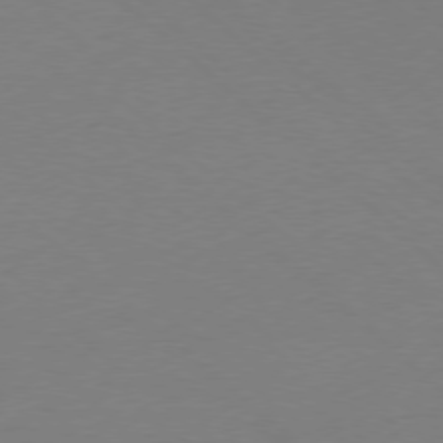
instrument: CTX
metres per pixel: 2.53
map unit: Ap
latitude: -78.4629
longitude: -57.4426
